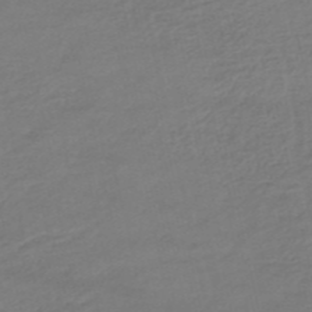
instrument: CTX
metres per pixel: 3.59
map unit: HNhu
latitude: -45.5021
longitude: 104.7652
